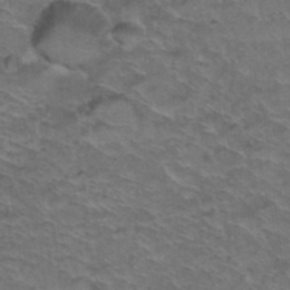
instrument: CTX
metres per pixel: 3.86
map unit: Hto
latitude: 37.5749
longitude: -46.1767
